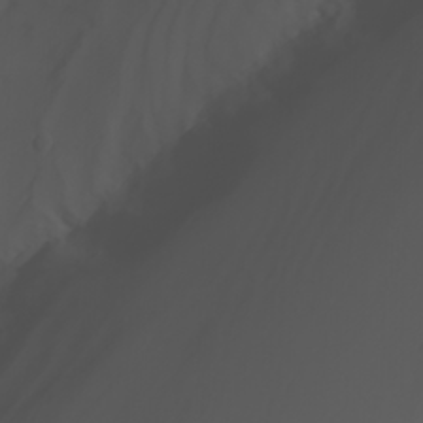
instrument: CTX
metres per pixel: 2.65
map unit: Nhu
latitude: -7.6722
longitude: -84.7813
